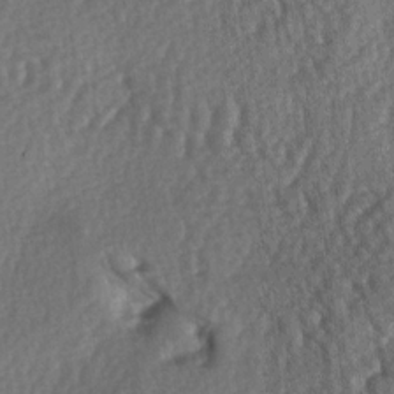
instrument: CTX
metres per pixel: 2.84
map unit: lAa
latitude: -5.5777
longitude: -126.4979
